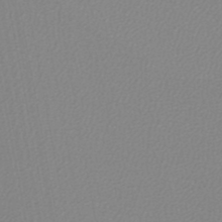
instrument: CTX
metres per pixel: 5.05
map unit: lHb
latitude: -45.9367
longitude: 74.2929
